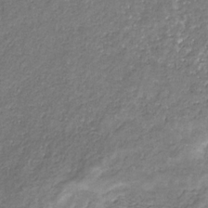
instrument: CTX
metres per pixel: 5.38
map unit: eHb
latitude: -30.8597
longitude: 69.3887
